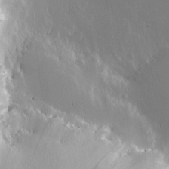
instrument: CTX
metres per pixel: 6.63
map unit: lHvf
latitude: 18.3845
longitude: -117.4049
